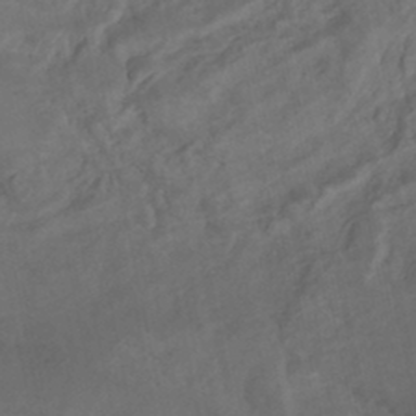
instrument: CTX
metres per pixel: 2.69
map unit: HNhu
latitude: -43.3887
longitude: 101.9745
